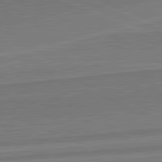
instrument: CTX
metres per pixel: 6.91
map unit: lApd
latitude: 82.1577
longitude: 141.6533
